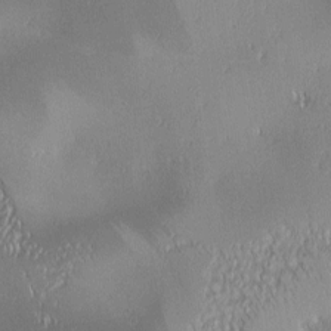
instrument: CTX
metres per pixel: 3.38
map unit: lAa
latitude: 1.1592
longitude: -116.4979
